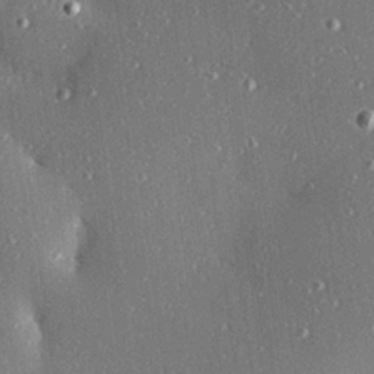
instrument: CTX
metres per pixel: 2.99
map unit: Hve
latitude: 26.5168
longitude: -90.2523
